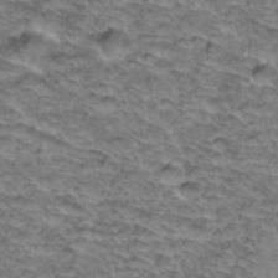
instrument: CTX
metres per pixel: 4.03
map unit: Hto
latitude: 37.8961
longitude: -46.3090
